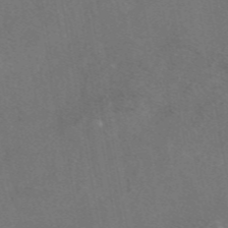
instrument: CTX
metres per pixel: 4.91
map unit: eAb
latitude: 47.2159
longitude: 108.9542
